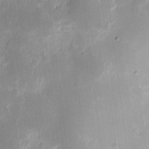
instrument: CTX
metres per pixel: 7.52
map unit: eHh
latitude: 12.3467
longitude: -72.7058
